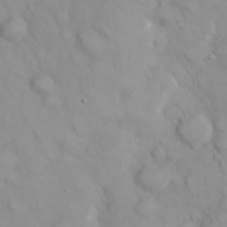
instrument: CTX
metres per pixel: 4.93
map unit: eHh
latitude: 22.5924
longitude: -61.4237
